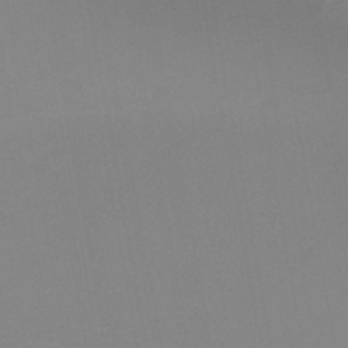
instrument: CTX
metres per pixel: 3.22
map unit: HNb
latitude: -46.1228
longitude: -42.7246
